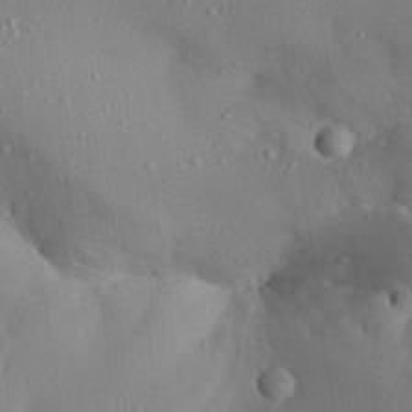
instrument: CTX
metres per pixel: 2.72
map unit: Aa
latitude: 26.8380
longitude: -128.9325
